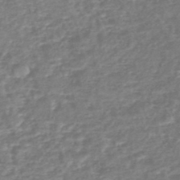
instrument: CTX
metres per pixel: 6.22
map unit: lHb
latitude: -45.5966
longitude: 73.3698
